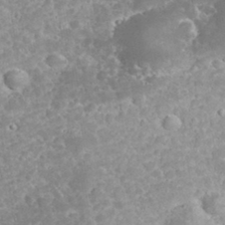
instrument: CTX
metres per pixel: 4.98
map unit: eHh
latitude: 32.7057
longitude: -62.0633
